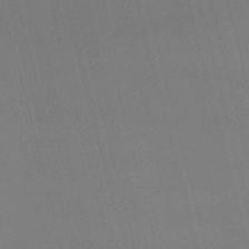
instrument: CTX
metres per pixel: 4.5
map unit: lHb
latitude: -48.0661
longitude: 61.4077
